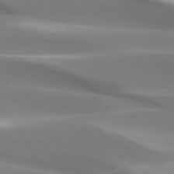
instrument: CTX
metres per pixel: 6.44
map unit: lApd
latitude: 73.6505
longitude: -50.4034
